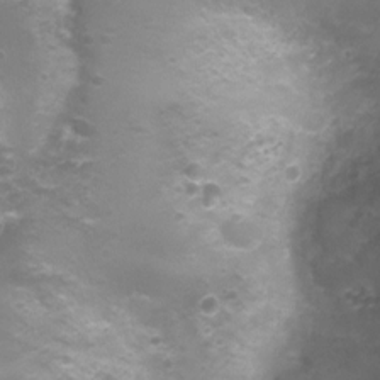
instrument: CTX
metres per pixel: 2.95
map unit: Nhu
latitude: 5.0080
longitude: -17.5749
